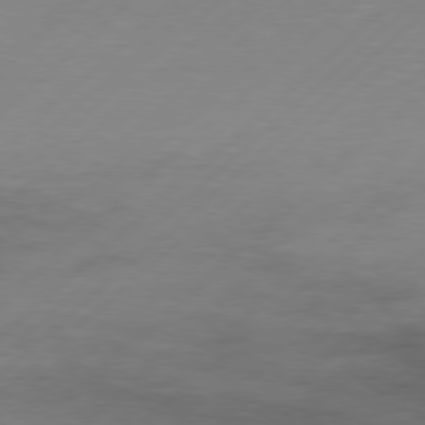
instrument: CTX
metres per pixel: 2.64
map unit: Hpe
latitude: 76.8380
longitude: -163.9906
